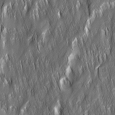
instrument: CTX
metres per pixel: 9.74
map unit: Ave
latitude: 15.2915
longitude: -135.1592
